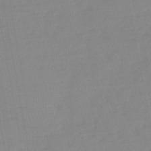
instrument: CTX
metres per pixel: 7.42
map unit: HNb
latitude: -49.7856
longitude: -38.8191
